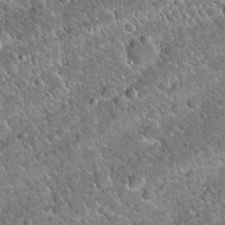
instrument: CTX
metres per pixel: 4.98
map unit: Hto
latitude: 19.2159
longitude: -50.2900
